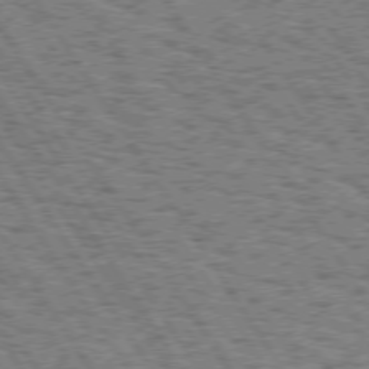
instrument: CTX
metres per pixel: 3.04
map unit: Hpe
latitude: 74.1767
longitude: -133.7828
